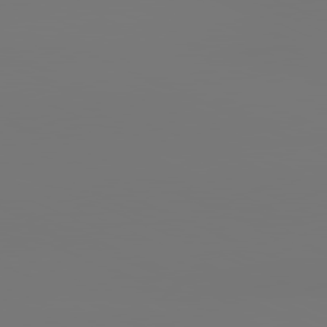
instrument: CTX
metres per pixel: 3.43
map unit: lApd
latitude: 81.4237
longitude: -153.0459
